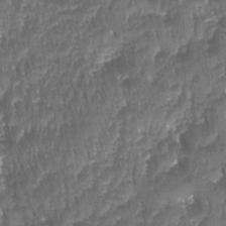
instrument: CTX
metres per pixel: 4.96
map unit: Ave
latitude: -10.9542
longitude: -119.2726
